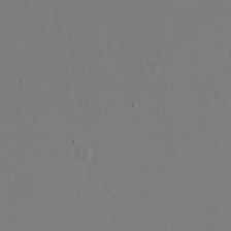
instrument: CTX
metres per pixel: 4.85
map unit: eHh
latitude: 16.1200
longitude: -69.8772
